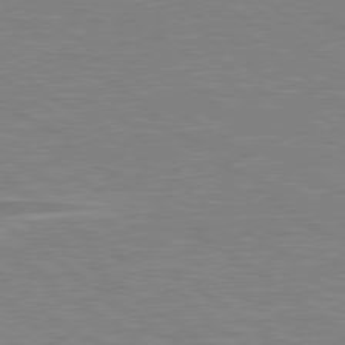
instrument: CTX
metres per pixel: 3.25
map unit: lApd
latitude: 79.2537
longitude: -92.1766
